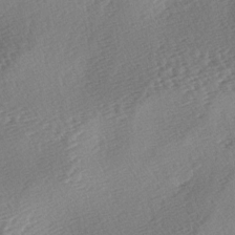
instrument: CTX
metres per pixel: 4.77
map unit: lAa
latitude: -3.5966
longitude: -126.2523
